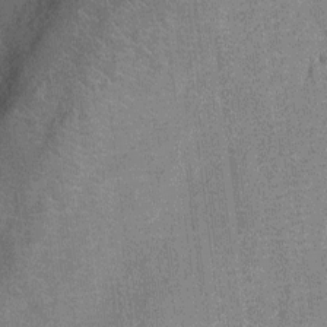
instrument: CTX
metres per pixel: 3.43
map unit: Nhu
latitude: -12.5007
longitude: -23.6505
